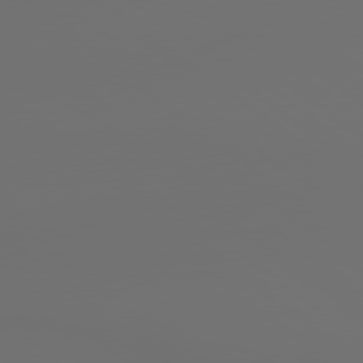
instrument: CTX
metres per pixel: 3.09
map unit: lApd
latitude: 79.1781
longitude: 177.6155
